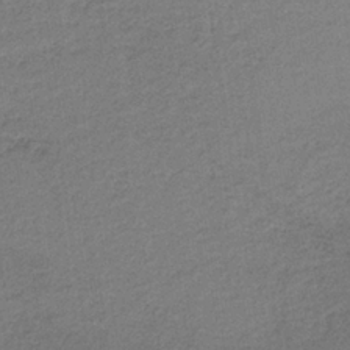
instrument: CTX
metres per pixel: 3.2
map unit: lHb
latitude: -34.7463
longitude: 62.6329
